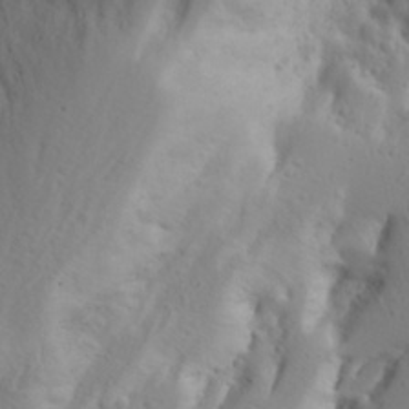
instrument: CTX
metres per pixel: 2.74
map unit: Aa
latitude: 28.4601
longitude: -146.3846
